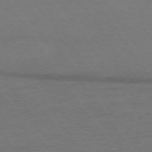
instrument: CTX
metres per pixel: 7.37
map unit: Ap
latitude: -74.4251
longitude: -85.7450
